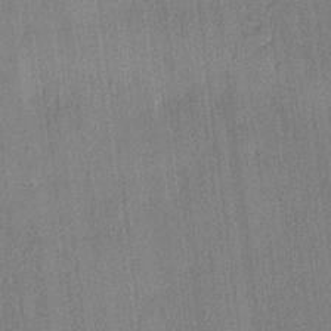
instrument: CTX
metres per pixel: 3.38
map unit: lHvf
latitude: 20.1578
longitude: 141.6344
